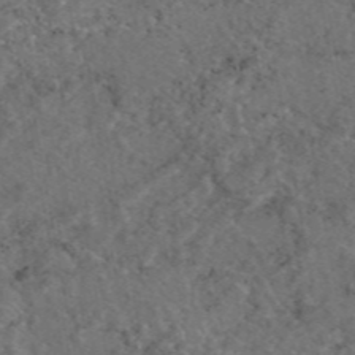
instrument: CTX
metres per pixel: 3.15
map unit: eAb
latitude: 47.1781
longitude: 112.2362
